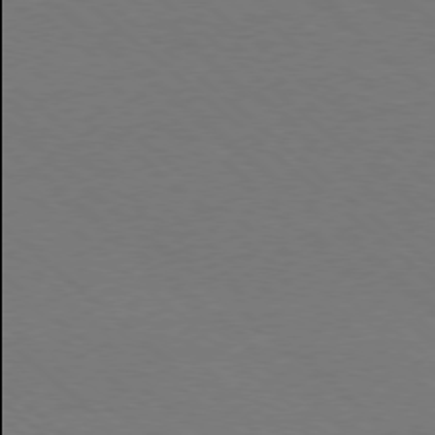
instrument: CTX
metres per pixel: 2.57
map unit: Ap
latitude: -78.3684
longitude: -85.9906
